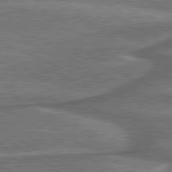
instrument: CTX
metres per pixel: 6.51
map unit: lApd
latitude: 79.9528
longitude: 172.0850
